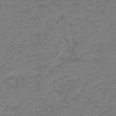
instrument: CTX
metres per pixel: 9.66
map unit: HNb
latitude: -52.8219
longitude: -52.3467
